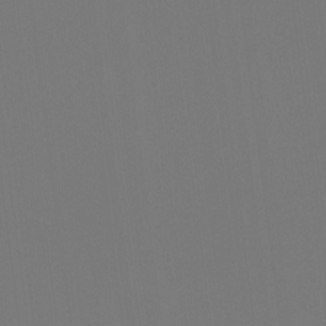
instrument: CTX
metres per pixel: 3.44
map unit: Htu
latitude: -13.8422
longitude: -48.4223
